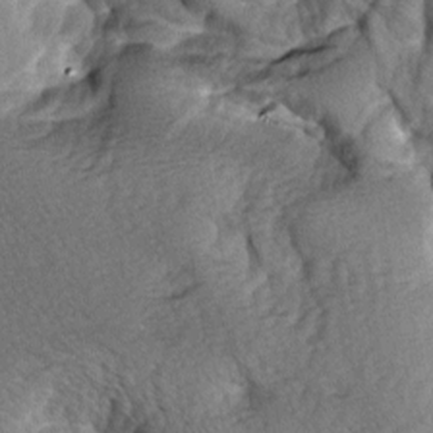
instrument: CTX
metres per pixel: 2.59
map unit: lAa
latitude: -6.5951
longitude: -125.9717
